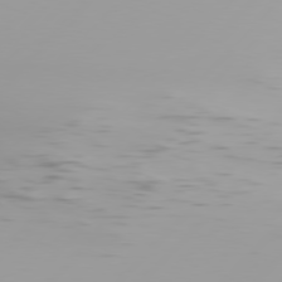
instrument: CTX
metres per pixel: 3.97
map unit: Hpe
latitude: 77.4048
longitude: -139.1781
